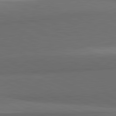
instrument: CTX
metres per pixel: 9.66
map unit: lApd
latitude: 82.0255
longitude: 156.8975
